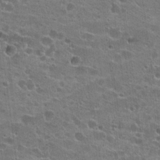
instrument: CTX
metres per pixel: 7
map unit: Hto
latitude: 22.4790
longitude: -43.0270
